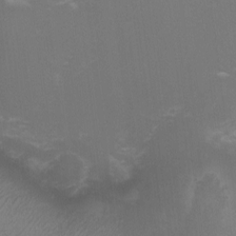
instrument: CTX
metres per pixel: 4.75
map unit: eHh
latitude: -5.5399
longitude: -78.8758
